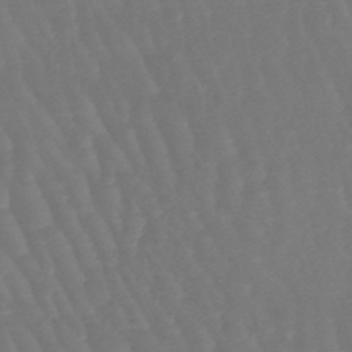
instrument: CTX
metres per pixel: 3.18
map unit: eHb
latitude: -46.6140
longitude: 79.2565
